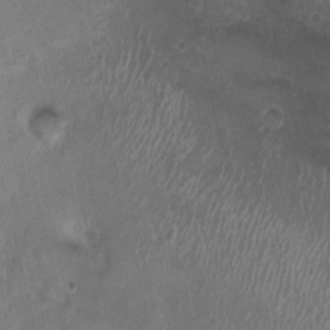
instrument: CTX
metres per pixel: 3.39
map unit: Nhu
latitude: 0.8758
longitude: -15.9717
